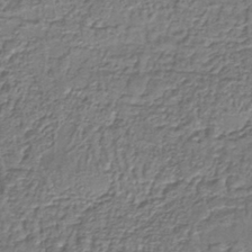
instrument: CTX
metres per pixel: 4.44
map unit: lHb
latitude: -39.5966
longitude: 61.2565
